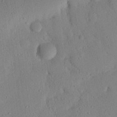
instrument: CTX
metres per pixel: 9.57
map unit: eHh
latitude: 25.5560
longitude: -80.1200
